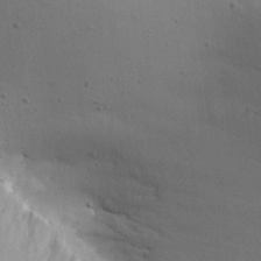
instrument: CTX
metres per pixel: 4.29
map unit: Aa
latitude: 18.2144
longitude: -141.0647
